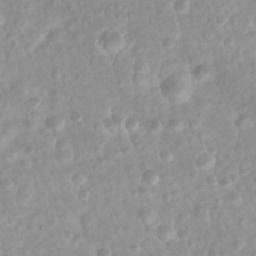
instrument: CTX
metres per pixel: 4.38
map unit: Nhu
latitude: 27.1403
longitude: -62.7436
